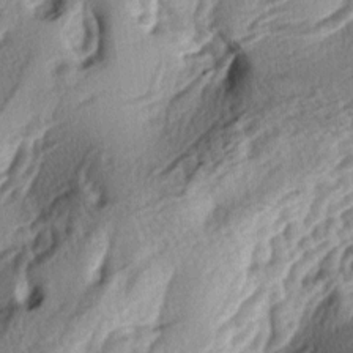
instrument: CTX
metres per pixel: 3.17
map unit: lAa
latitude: -4.5196
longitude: -124.6302
